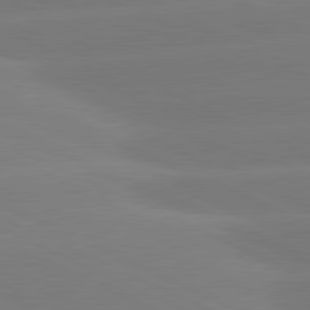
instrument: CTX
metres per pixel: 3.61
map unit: lApd
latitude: 81.3293
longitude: -155.4615
